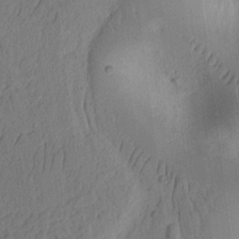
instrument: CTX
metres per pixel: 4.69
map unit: Ht
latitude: 10.2712
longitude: -74.8380
